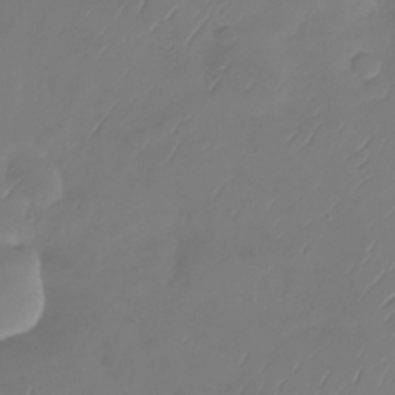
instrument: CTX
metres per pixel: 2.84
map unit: Nhu
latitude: -28.9542
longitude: -59.6127
